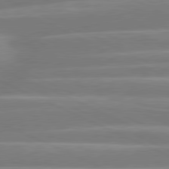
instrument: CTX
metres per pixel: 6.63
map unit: lApd
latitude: 80.8569
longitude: -131.2915
